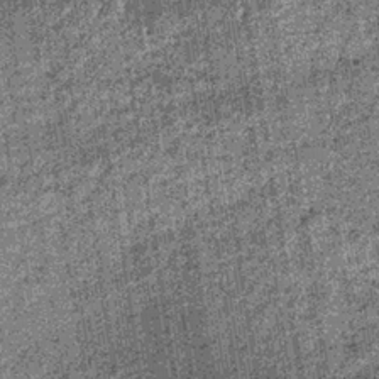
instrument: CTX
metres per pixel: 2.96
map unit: lHb
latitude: -36.2550
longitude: 64.6141
